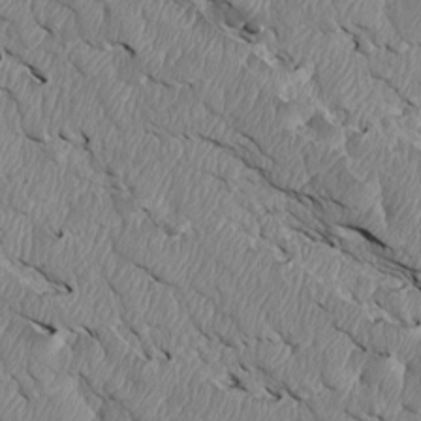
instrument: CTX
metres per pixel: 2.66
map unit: Htu
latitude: 3.7827
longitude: 152.7463
